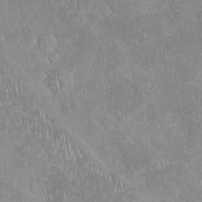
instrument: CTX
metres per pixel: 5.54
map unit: Ht
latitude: -14.5196
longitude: -43.9339
